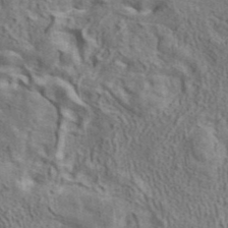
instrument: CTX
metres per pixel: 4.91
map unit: ANa
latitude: 41.3860
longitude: 14.1039
